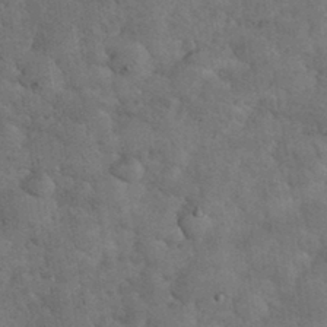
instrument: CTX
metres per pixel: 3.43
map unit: eHh
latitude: 34.1200
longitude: -68.1200
